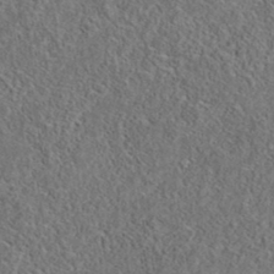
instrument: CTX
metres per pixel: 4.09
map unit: eAb
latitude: 36.1956
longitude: 113.3510
